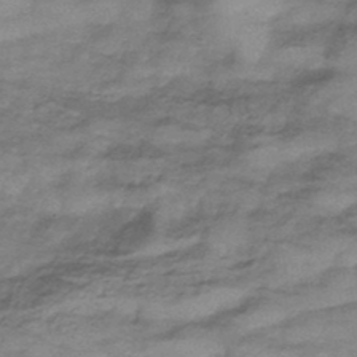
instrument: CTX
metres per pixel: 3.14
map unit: eHb
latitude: -33.1054
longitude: 75.7856
